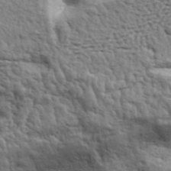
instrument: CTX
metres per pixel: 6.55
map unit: eHh
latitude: 36.8002
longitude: -81.7450
